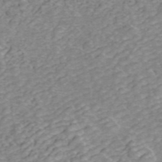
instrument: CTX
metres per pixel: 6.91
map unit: ANa
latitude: 45.7449
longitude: 22.3495
